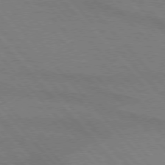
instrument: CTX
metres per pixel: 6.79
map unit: lApd
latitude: 75.5182
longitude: -81.4237
